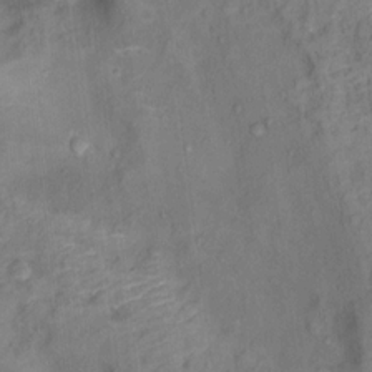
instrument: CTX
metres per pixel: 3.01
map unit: Ht
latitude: 12.4790
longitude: -40.3089
